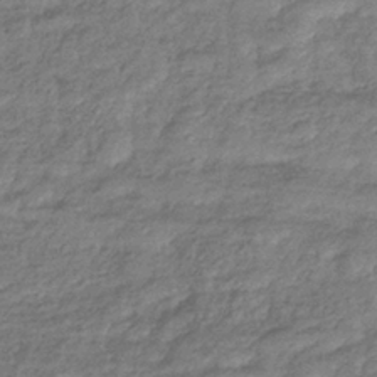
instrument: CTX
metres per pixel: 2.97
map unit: eHb
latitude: -37.4643
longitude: 80.7274
